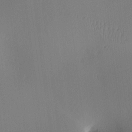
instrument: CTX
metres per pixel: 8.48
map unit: lAa
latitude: 2.3278
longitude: -115.5938
